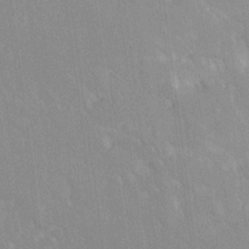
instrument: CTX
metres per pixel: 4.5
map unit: Ave
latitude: 19.5182
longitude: -136.5924
